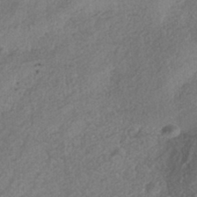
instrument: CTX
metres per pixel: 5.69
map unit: Nhe
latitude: -38.7085
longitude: -148.6679
